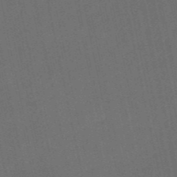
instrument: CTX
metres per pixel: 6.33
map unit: lHb
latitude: -50.9542
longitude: 80.7274
